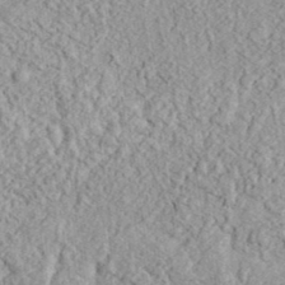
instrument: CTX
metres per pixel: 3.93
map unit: eHh
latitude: 37.5182
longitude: -81.0269
